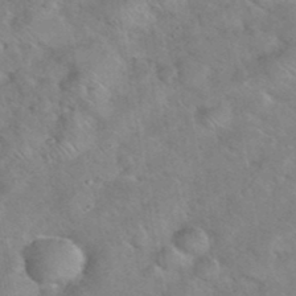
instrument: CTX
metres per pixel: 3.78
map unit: eHh
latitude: 37.8395
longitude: -65.2348
